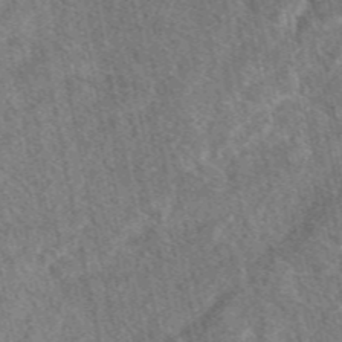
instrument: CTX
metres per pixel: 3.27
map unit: eAb
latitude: 47.8584
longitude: 117.8611
